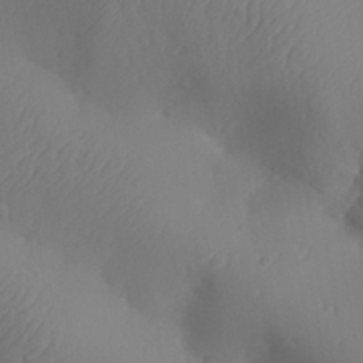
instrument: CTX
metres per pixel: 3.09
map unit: Aa
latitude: 32.3089
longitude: -144.0822
